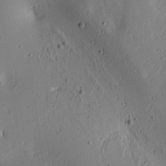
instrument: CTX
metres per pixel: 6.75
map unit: lAa
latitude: 6.3278
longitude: -113.6883
